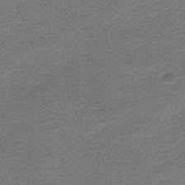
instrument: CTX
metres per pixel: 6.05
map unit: HNhu
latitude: -39.5966
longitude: 94.8597
